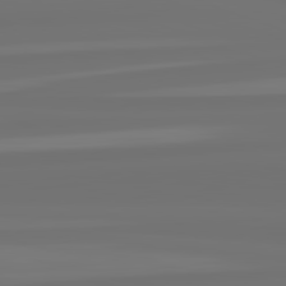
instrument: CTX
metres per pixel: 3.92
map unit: lApd
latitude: 82.4412
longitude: -177.3670
